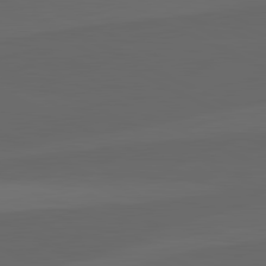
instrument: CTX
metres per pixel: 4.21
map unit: lApd
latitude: 82.1011
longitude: 129.5777
